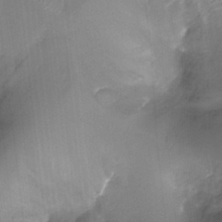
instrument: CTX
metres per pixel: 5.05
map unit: Ht
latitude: -17.4077
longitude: -44.7435
